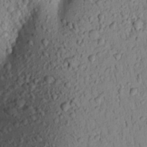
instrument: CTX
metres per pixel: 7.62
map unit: Aa
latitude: 19.3103
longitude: -148.8380
